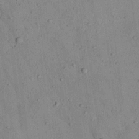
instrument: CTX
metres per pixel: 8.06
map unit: Aa
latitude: 22.2900
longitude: -143.5749
